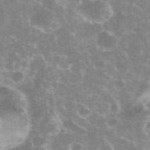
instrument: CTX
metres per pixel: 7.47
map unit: eHh
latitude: 35.7449
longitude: -59.5938
